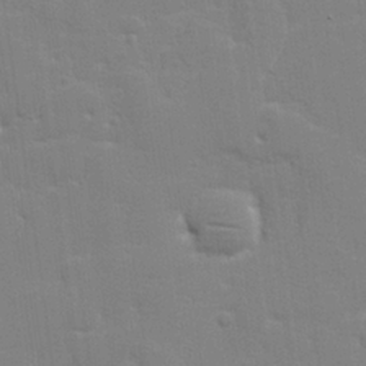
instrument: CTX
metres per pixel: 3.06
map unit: lHvf
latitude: 24.1766
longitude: 142.1038
